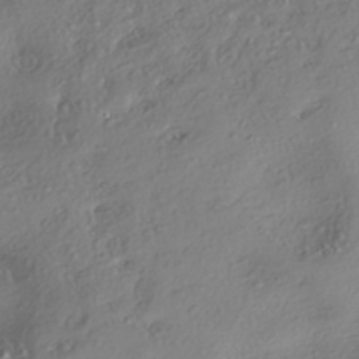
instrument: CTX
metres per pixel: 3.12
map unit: eHh
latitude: -42.5006
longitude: 121.4076
